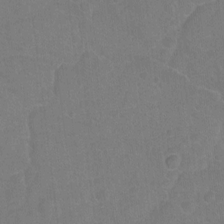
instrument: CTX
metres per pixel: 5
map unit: Hto
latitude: -4.3495
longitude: -35.9717
